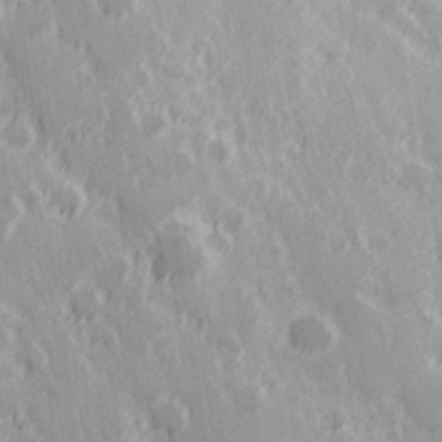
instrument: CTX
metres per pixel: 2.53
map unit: Hve
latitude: 25.4993
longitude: 146.3684
